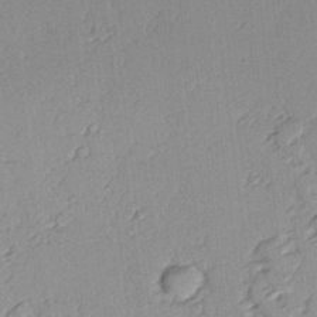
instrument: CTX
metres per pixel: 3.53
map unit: lAvf
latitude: 25.2159
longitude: -110.2712
